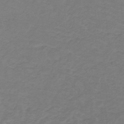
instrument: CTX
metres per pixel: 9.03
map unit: lHb
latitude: -31.3509
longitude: 64.8975
